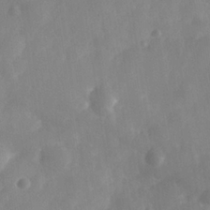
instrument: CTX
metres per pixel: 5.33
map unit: Nhe
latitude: -36.3684
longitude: -178.1767
